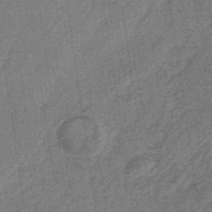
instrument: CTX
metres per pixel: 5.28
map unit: lHb
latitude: -37.8044
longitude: 57.6911
